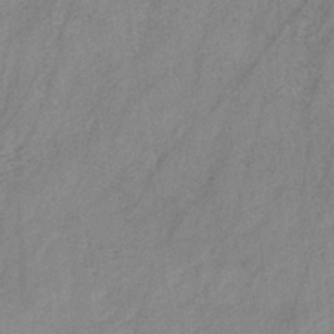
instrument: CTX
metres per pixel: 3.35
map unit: HNb
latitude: -31.4265
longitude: 63.5210
